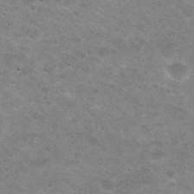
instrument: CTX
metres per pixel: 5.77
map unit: Nhu
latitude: 29.3481
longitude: -47.8206
